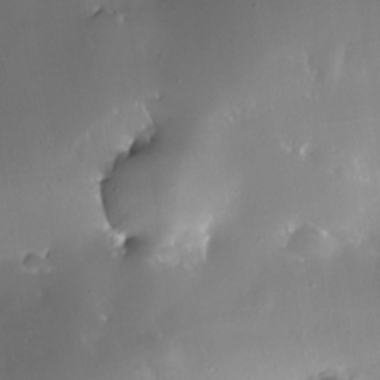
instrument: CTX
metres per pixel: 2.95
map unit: Nhe
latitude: -32.4440
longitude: -118.2522
